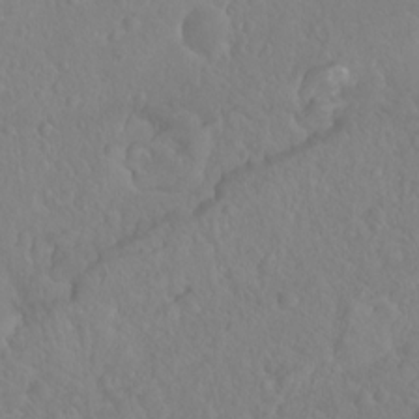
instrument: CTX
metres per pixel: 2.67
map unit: Hto
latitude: -8.1606
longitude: -46.2145
